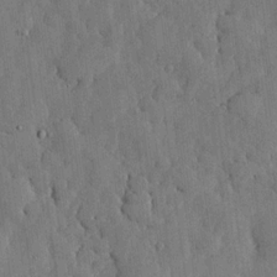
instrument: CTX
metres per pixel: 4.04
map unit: lHvf
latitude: 18.3845
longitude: -112.8002
